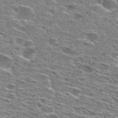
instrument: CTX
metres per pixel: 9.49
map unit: Hto
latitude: 28.1767
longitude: -46.1389
